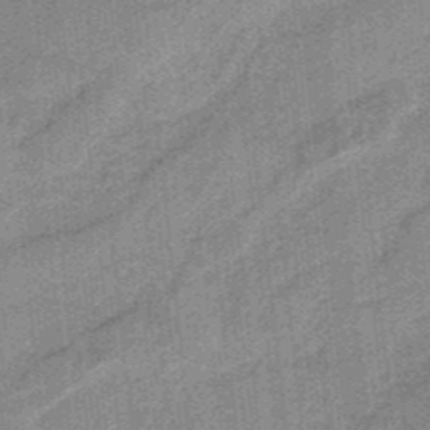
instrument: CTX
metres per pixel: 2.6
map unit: HNb
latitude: -35.3888
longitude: 57.1620
